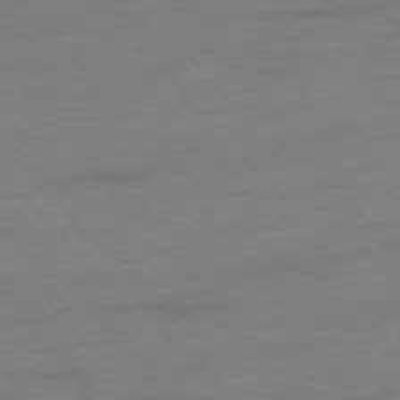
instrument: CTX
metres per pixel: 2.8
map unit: Ap
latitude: -76.1417
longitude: -84.6302
